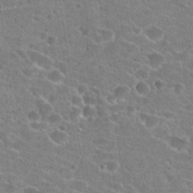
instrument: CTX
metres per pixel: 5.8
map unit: Hto
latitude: 22.9514
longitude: -43.3671
